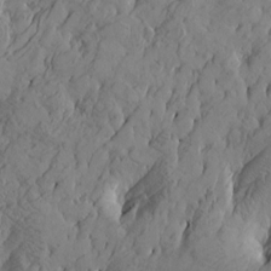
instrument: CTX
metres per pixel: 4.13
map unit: Htu
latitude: -4.4440
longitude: -176.7813
